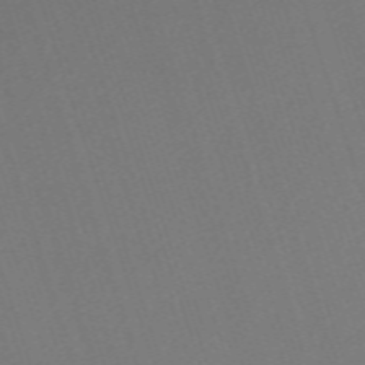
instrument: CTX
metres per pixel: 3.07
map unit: eHh
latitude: -62.4818
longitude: 53.5399
